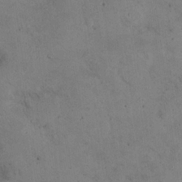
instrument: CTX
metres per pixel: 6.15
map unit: eHh
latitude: 21.7639
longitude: -60.6301
